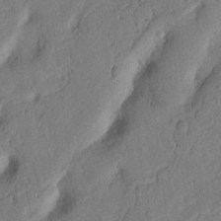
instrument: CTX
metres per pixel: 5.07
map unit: Nhu
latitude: 20.1200
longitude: -76.6868
